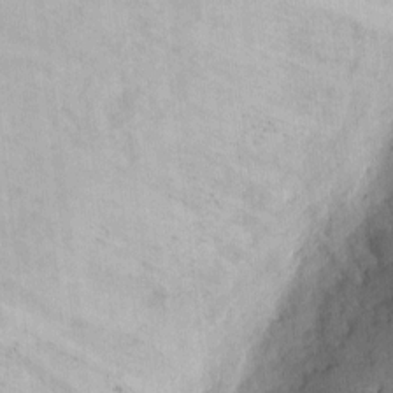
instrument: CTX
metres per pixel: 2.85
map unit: eHh
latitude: 11.3293
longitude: -71.5182
